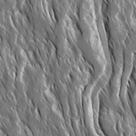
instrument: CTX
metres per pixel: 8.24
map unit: Ave
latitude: 15.2537
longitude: -133.4049
